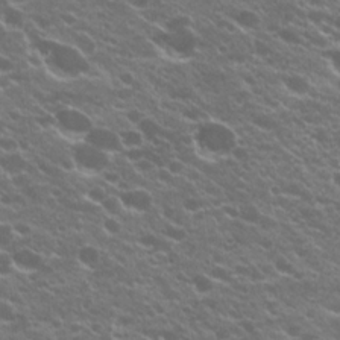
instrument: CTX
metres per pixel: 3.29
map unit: Hto
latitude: 20.4223
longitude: -35.2348
